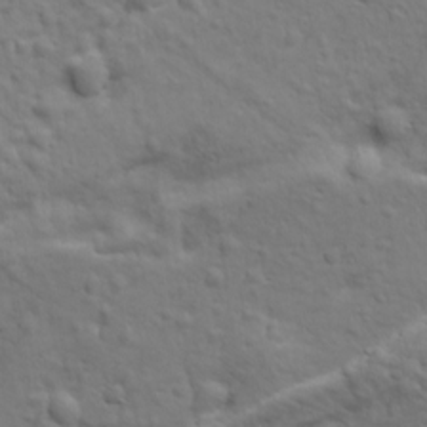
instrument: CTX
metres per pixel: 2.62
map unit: Ave
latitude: 18.1577
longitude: -133.0647
